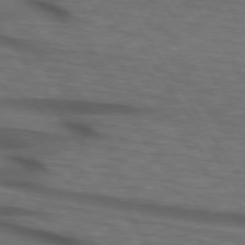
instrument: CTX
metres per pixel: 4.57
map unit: lApd
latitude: 74.0255
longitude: -74.3467
